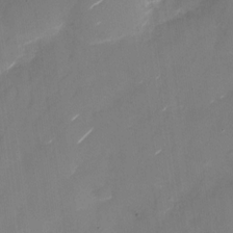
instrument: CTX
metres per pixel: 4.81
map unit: Nhu
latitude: -29.0298
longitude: -74.1956
